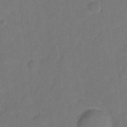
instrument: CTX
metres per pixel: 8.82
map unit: Hto
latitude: 3.3104
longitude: -33.0836
